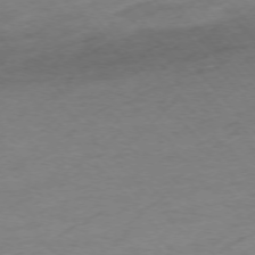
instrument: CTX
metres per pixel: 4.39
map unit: Ap
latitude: -75.5211
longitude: -65.7450
